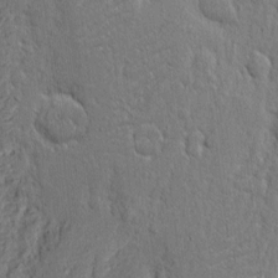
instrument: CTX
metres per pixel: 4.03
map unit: eHh
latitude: 3.0647
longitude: -78.2523
